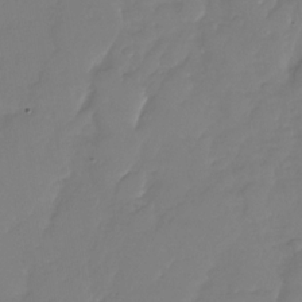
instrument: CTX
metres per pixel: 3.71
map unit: Nhu
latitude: -29.6911
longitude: -63.9339
